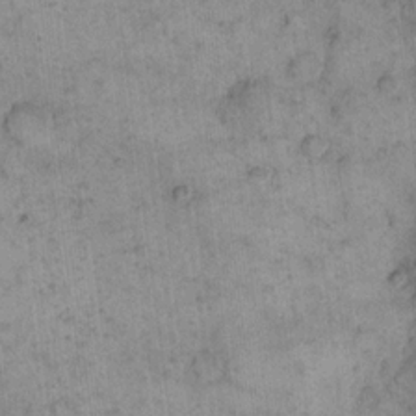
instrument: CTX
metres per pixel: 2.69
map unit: eHh
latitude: 14.8380
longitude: -66.5923
